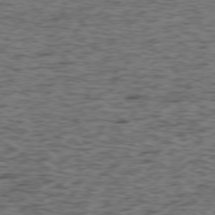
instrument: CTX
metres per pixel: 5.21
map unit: Ap
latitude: -75.7856
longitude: -90.9892
